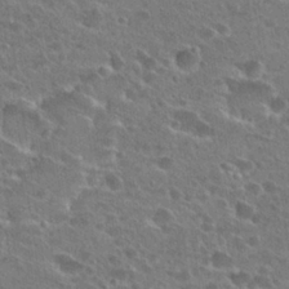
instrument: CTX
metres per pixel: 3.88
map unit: Hto
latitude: 24.9135
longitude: -45.5749
